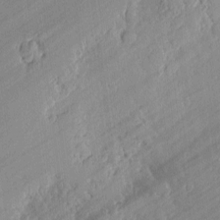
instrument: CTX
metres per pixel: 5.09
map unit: lAvf
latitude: -1.3132
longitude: -108.2333
